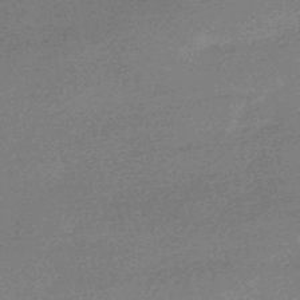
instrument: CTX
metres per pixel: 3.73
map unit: HNhu
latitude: -43.9367
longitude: 93.1053
